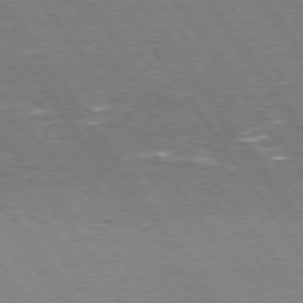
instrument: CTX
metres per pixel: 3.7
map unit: Hpe
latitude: 75.1214
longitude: -142.3656
